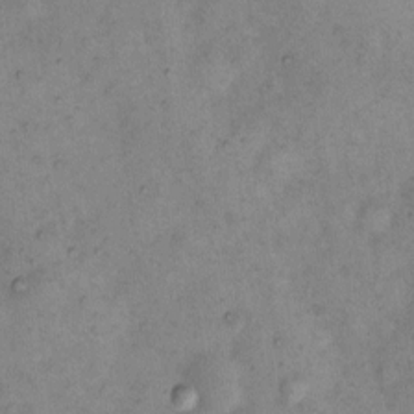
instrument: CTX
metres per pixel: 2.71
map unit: eHh
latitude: 10.5735
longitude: -62.5168
